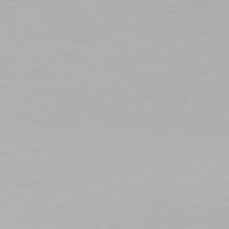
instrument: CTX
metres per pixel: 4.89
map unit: Hpe
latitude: 77.1592
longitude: -162.9325
